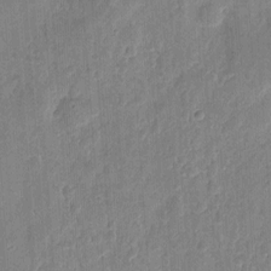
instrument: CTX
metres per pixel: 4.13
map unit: eHh
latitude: 7.8583
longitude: -73.2726
